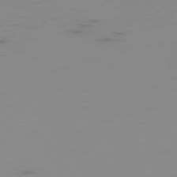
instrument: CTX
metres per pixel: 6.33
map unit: Hpe
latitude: -76.4440
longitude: -10.3090
